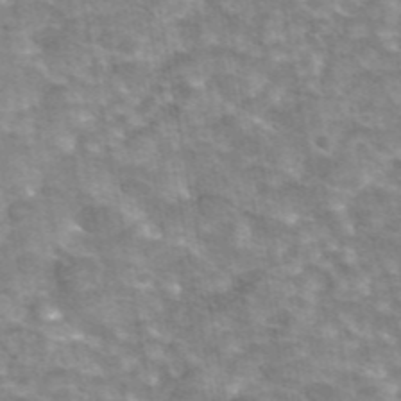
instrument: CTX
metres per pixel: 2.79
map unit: eAb
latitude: 44.7624
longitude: 105.7477
